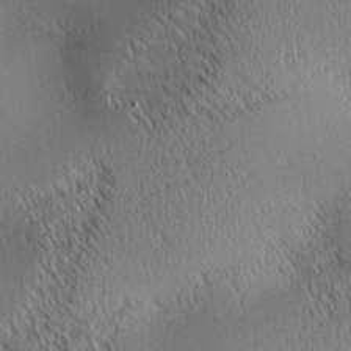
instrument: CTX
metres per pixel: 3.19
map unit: lAa
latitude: 1.0080
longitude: -116.3089
